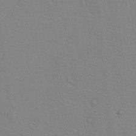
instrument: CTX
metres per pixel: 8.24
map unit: lAvf
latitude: 9.3671
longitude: 168.5006
